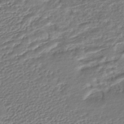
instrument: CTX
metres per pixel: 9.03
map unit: HNhu
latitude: -45.1431
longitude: 101.5021
